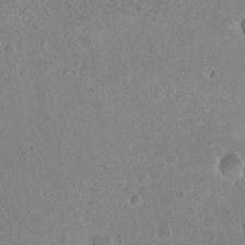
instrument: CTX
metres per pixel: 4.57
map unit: Nhu
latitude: 2.7813
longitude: -15.2726
